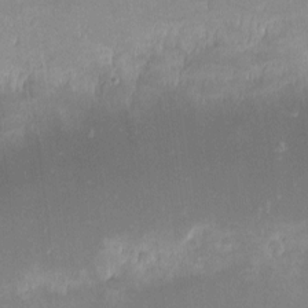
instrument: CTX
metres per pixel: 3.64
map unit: eHh
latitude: -1.0298
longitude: -84.7813
